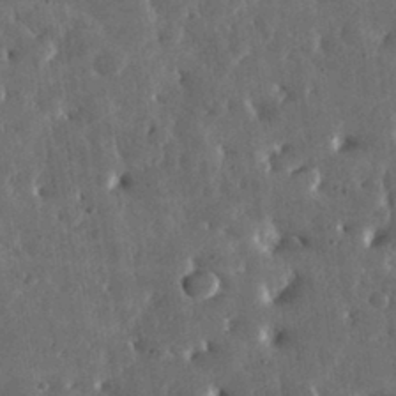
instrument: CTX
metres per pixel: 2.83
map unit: lHvf
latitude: 31.7828
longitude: -88.6302
